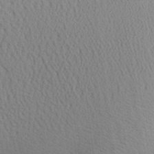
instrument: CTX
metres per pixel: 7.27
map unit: Aa
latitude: 21.1970
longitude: -144.4790
